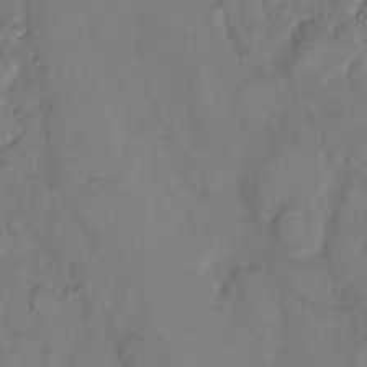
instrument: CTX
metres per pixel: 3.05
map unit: eHh
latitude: 9.0270
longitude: -62.7813
